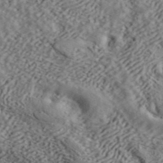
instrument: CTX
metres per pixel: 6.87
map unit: ANa
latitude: 42.7246
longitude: 55.0864
